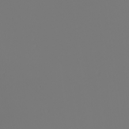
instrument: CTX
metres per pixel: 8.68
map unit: Nhu
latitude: -6.4818
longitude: -95.4049
